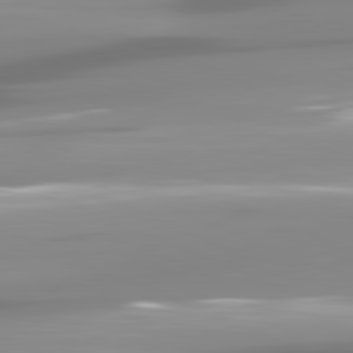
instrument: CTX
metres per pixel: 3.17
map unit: lApd
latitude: 81.7639
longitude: -138.1767
